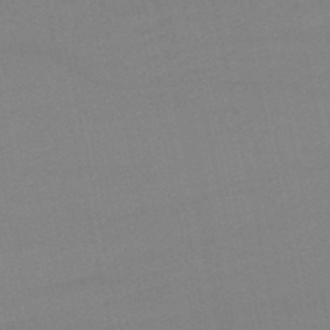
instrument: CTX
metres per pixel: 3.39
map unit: lHb
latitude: -46.2361
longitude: 58.8030
